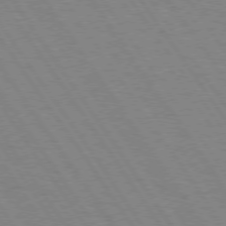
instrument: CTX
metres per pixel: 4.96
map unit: Hpe
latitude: 74.2145
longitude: -137.0081
